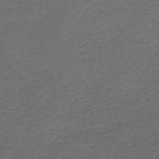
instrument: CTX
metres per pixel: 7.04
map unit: HNb
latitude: -43.9745
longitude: 49.7100
